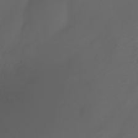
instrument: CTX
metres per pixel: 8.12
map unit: Ht
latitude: -3.5210
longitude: -61.4426
